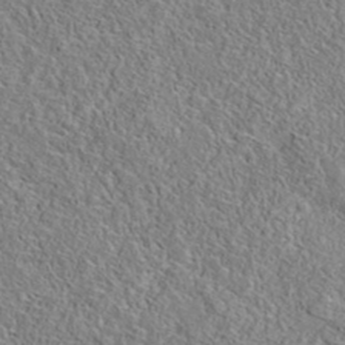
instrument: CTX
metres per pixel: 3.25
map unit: eAb
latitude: 35.8961
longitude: 113.8611
